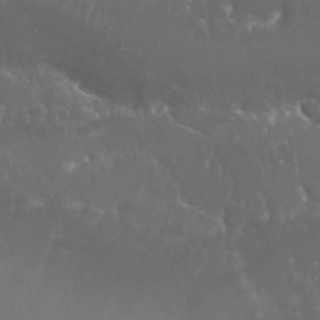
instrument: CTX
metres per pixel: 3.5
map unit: Nhu
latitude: 25.7260
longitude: -60.1389
